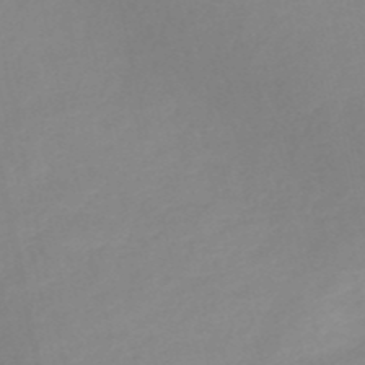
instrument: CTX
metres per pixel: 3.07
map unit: eHh
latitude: -52.1039
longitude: -24.6112
